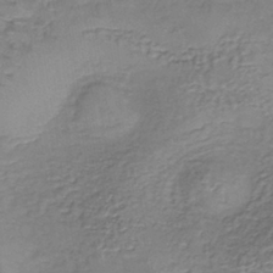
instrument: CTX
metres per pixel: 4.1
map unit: lHb
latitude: -38.6519
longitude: 61.0864
